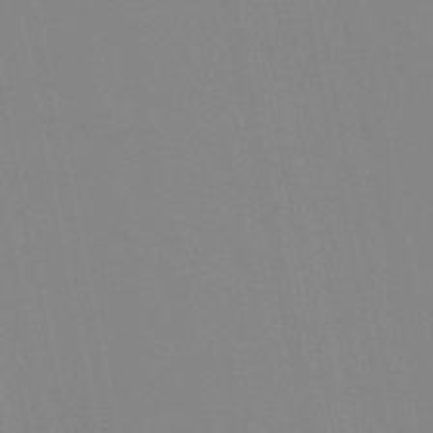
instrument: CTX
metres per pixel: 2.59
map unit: lHb
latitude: -48.9353
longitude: 74.9920
